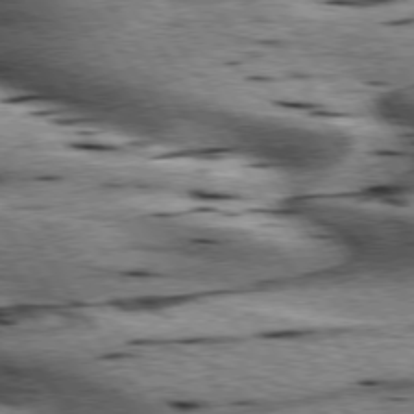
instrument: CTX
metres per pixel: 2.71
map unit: lApd
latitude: 76.3278
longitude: -59.9717
